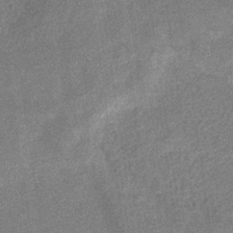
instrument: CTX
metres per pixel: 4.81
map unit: eHb
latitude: -34.3684
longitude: 78.3117
